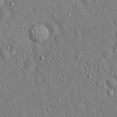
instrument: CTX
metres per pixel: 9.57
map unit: Hto
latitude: 17.1025
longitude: -58.6302
